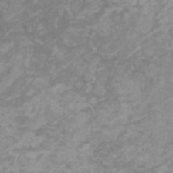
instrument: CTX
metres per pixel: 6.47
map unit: HNhu
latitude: 2.5545
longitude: -1.9906
